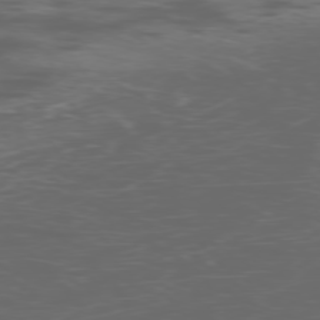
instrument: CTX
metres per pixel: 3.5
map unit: Ap
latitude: -76.8219
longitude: -68.8758
